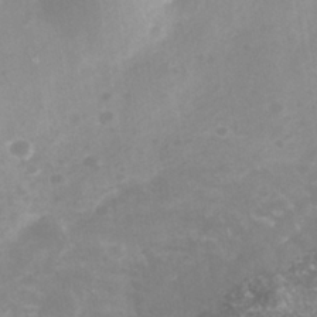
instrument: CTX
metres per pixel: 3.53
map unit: Nhe
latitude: -37.5210
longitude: -112.7246
